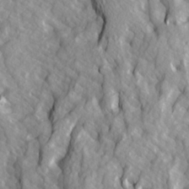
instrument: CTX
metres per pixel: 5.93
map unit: Ave
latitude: 14.7436
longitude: -132.2145
